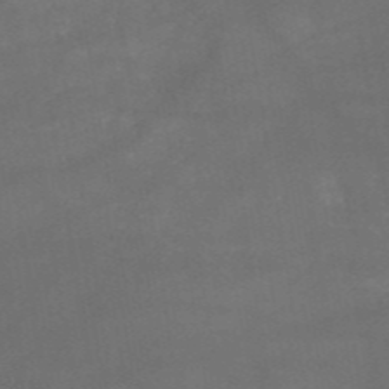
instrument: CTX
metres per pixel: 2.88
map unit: HNb
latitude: -52.2550
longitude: -39.7638
